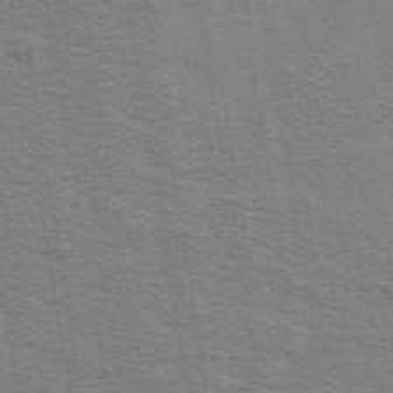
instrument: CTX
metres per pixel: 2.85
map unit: Ave
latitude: 39.1781
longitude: -108.9702
